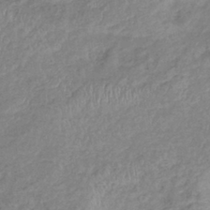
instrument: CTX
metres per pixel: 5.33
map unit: eHb
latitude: -38.5385
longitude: 78.6707
